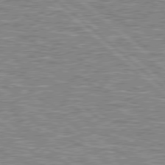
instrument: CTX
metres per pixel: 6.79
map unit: Hpe
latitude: 78.8758
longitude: -157.3292
